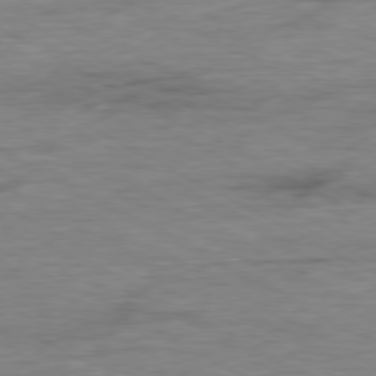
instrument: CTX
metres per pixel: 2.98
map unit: Ap
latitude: -79.9745
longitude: -83.3481
